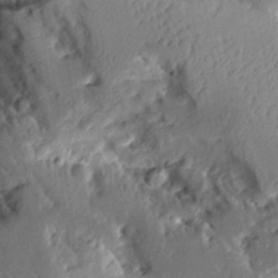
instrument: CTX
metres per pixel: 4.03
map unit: Aa
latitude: 10.4979
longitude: -126.1578
